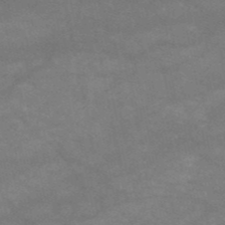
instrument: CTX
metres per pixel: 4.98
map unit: HNb
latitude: -53.7099
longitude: -41.7449
